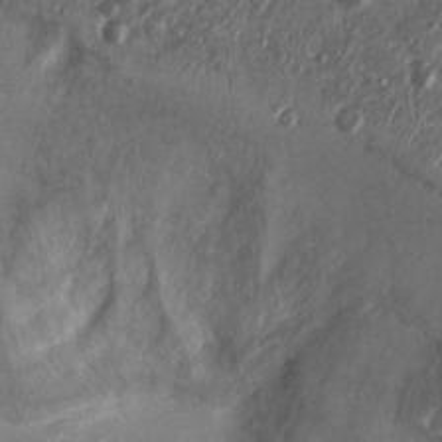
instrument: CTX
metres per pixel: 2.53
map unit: Nhu
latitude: 3.8205
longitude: -16.1388
